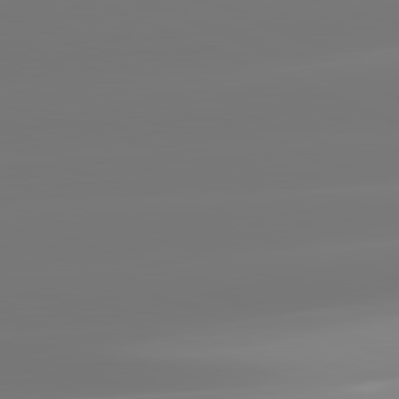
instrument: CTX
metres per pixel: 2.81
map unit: lApd
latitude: 81.8961
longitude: -150.0822
